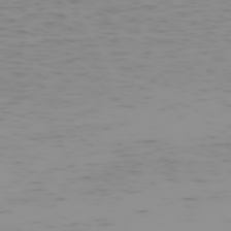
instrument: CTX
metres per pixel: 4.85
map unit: Hpe
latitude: -74.1984
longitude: 7.6344
